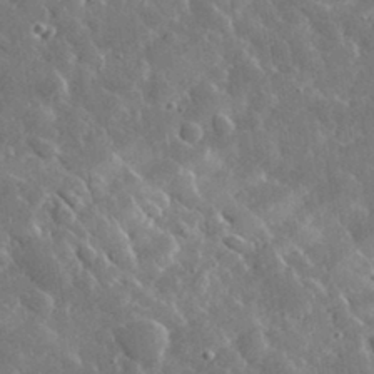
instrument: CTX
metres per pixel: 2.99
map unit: lHvf
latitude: 34.1200
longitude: -87.1214
